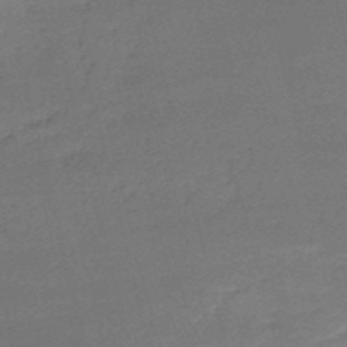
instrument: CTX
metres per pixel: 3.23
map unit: HNb
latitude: -51.1053
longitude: -41.5560
